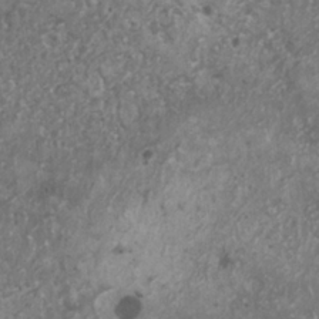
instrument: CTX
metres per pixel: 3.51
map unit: HNhu
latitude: 0.8191
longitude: 4.1983
